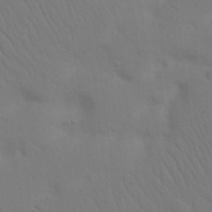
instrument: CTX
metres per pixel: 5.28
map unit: Nhu
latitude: 22.3089
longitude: -73.8017
